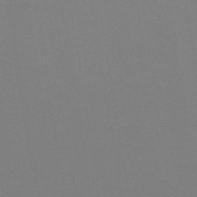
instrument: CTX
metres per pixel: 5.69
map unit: eHb
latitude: -49.4833
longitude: 67.8611
